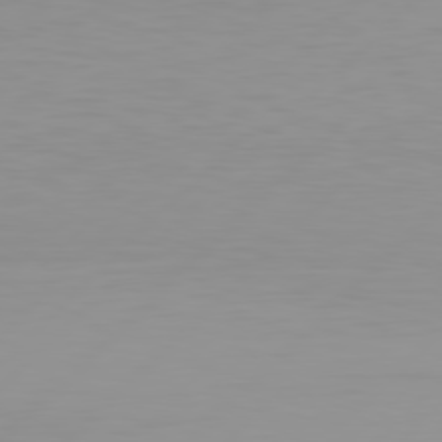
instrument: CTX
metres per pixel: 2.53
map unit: Hpe
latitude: 77.9528
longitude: -138.7246
